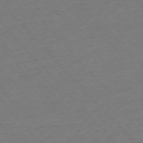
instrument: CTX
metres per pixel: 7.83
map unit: Ap
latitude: -76.3117
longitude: -80.7435
